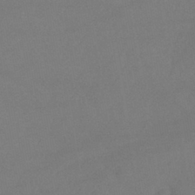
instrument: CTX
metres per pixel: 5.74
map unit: lHb
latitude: -41.5399
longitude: 73.3698
